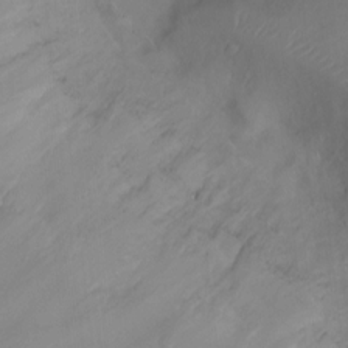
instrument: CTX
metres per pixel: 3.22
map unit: Ht
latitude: -10.1606
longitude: -19.8772
